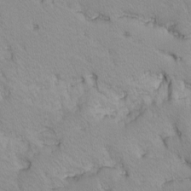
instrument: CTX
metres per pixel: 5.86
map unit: Ave
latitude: -10.0472
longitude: -117.4238
